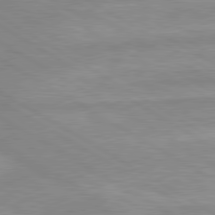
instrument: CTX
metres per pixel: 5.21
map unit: lApd
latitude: 80.0255
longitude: -168.1011
